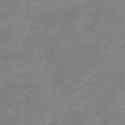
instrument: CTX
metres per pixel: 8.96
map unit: HNhu
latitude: -40.5951
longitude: 97.0865
